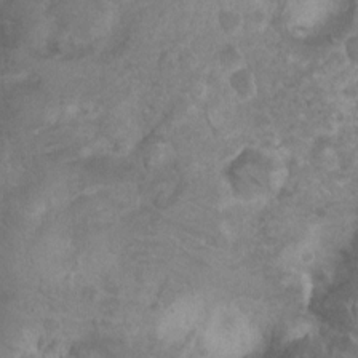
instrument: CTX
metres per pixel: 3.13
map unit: Nhu
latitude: 2.7435
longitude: -24.7246
